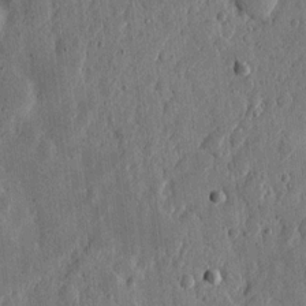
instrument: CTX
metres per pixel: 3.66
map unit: eHh
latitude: 6.6868
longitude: -71.9528
